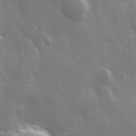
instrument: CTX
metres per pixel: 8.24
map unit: Hve
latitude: 28.1767
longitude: 148.1228
